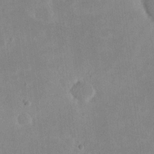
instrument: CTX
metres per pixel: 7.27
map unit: eHh
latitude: 19.9717
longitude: -70.9325
